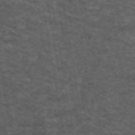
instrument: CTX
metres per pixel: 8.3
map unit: ANa
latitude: 39.2348
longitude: 24.3117
